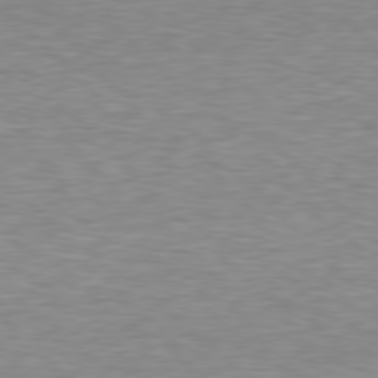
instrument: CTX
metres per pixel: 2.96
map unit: Hpe
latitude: 78.5924
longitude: -166.4790
